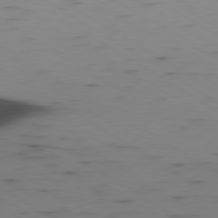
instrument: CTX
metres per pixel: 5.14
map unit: Ap
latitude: -80.3873
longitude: -61.8961
